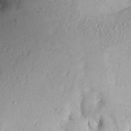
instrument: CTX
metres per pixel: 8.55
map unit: Aa
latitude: 13.0459
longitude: -141.4426
